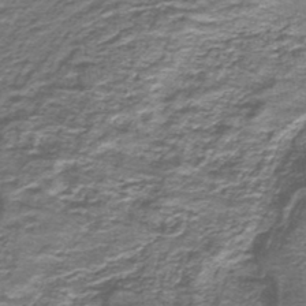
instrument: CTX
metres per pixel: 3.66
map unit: lHb
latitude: -40.7841
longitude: 56.4062
